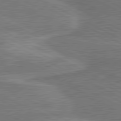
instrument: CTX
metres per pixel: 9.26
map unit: lApd
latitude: 80.9703
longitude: 141.3510
